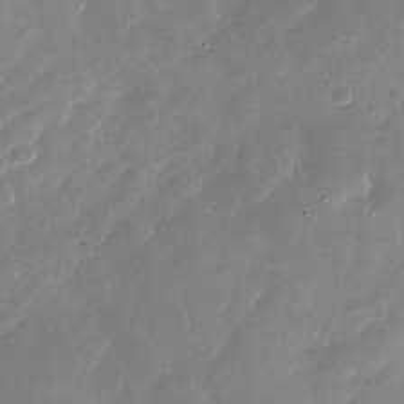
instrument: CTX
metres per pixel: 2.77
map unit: Nhu
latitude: -27.2564
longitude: -60.8569
